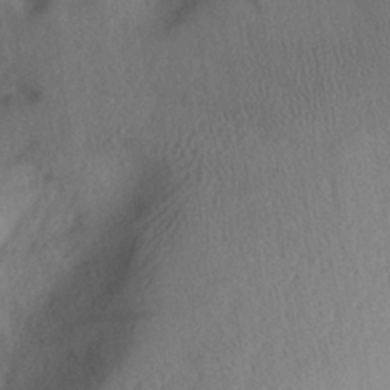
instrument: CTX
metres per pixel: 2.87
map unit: Aa
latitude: 27.2726
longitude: -146.4412
